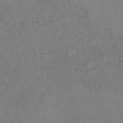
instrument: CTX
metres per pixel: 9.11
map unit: HNhu
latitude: -47.4076
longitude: 27.8044
